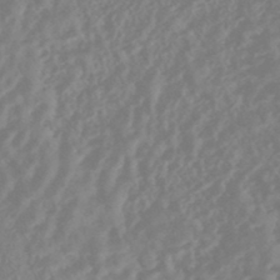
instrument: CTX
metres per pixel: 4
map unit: HNhu
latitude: -45.1809
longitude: 91.5777
